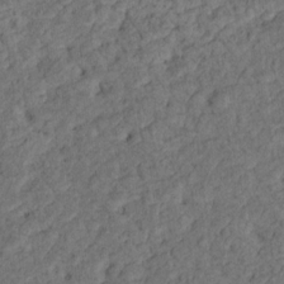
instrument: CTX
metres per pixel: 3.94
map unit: Hto
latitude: 15.9717
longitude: -31.1781
